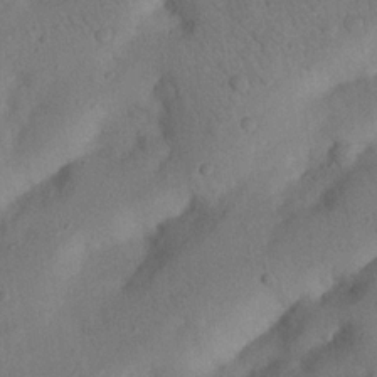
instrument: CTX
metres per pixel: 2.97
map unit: Nhu
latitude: 21.0837
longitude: -74.1578
